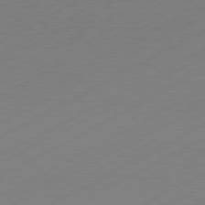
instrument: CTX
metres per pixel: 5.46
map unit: Hpe
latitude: -81.3321
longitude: 14.4818
